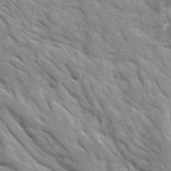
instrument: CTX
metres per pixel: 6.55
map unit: Ave
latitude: 16.5924
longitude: -131.6127
